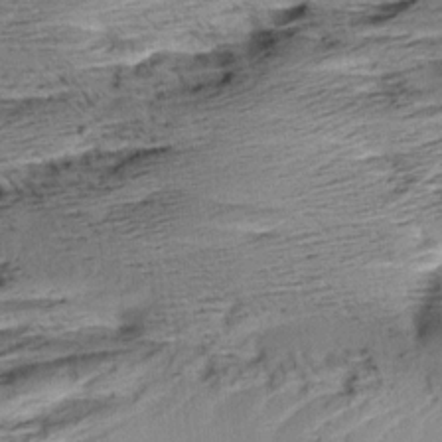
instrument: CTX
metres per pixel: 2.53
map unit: Aa
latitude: 8.9703
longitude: -141.1970
